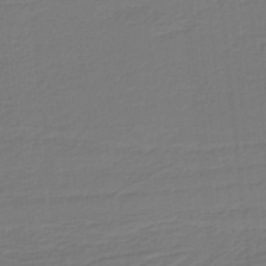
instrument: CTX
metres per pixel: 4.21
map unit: HNb
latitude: -37.7666
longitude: 55.5588
